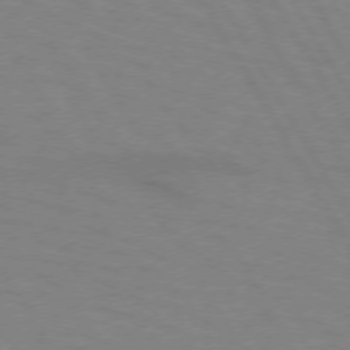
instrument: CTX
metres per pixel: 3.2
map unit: lApd
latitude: 72.2523
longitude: -57.4237
